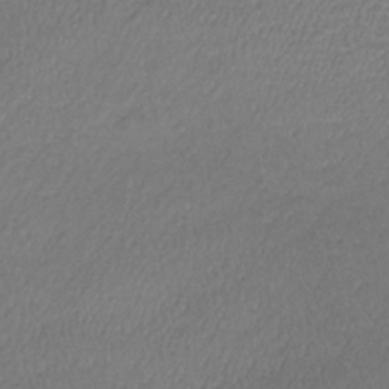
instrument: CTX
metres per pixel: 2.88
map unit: lHb
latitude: -39.4644
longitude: 73.0108
